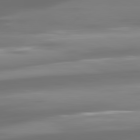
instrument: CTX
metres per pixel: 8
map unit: lApd
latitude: 81.2537
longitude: -138.6679
